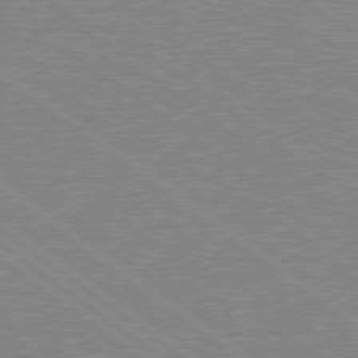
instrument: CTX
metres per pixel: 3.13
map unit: Hpe
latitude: 78.7435
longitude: -145.0080
